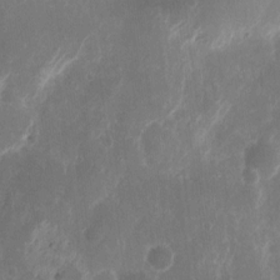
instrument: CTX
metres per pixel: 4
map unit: eHh
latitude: 11.7261
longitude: -72.4790
